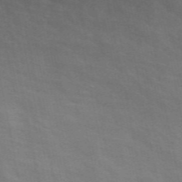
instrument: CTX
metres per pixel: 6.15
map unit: ANa
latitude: 48.6113
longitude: -75.1592
